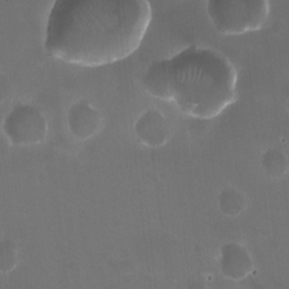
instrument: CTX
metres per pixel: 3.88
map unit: HNhu
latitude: -2.4628
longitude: -3.4048
